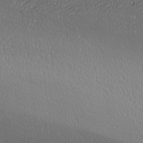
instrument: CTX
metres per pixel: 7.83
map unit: lAa
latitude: -10.7463
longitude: -126.1578
